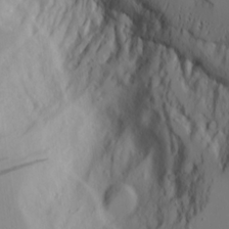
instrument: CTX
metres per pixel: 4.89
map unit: Aa
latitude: 18.1200
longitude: -125.1403
